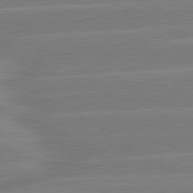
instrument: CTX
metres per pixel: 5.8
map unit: lApd
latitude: 81.0269
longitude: -126.1200
